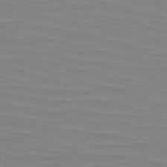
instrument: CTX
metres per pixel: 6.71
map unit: HNb
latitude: -49.2943
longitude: -50.9702
